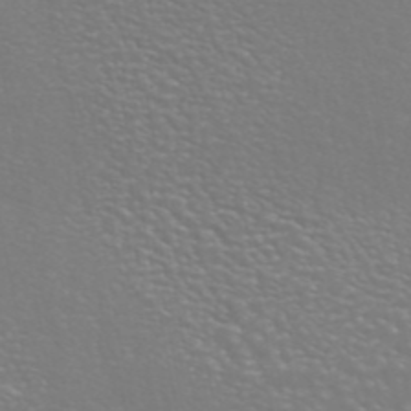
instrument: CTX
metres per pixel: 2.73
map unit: ANa
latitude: 44.6490
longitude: 27.4643
